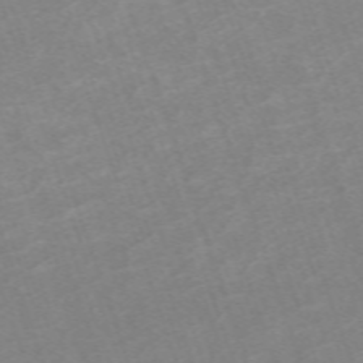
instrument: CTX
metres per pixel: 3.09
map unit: eHh
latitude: -64.4629
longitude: 50.3306
